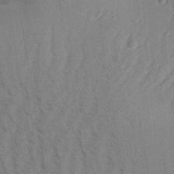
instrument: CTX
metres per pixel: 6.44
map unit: Aa
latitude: 30.9514
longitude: -139.0080
